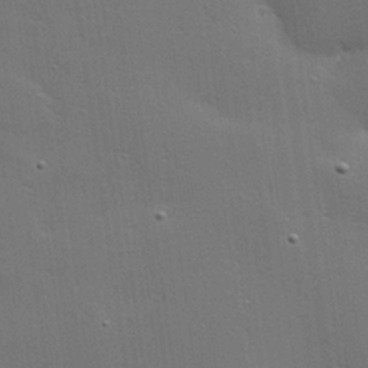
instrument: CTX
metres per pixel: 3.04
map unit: Hve
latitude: 27.6883
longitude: -94.1200
